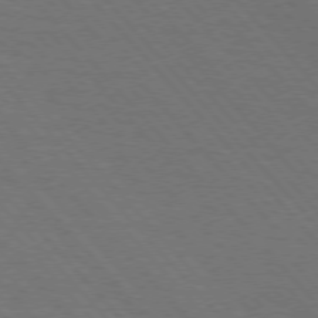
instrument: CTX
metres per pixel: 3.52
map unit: lApd
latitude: 75.1403
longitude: -81.5371
